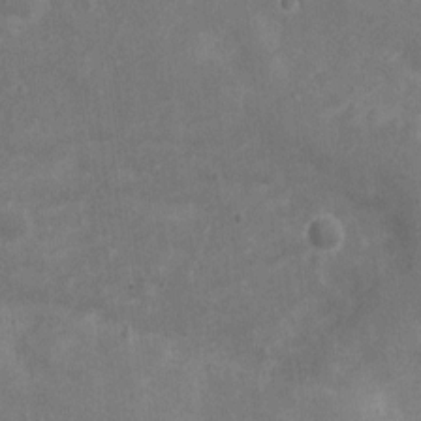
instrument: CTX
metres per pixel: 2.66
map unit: Ht
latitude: 1.8394
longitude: -19.8961
